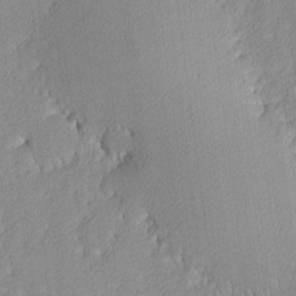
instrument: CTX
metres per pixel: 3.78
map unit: lHvf
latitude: -13.5399
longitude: -102.7435
